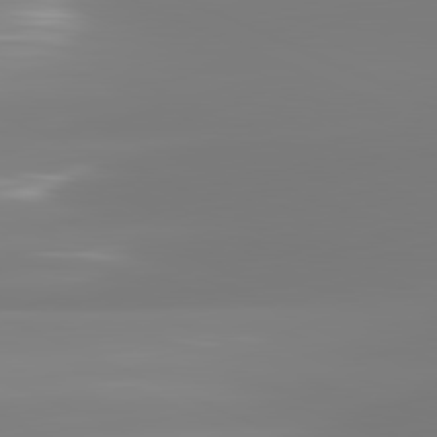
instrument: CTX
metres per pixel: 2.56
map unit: lApd
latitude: 81.7450
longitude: -148.7624
